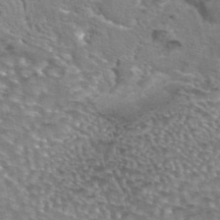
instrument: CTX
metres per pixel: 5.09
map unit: eAb
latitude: 44.5923
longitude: 104.5196
